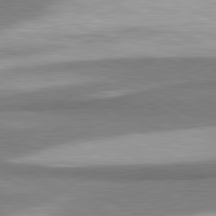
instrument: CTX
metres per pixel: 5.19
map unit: lApd
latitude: 81.2915
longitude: 168.0094
